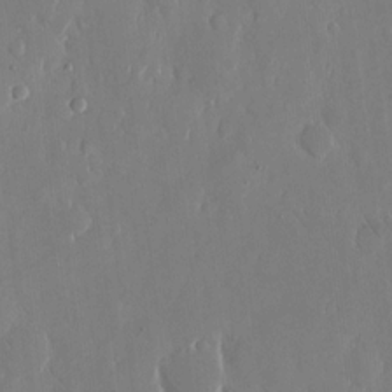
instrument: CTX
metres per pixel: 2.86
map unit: eHh
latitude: 14.1389
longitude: -71.1025
